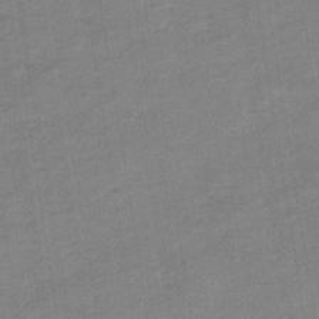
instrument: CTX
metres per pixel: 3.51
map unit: eHb
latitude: -35.8800
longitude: 77.5399
